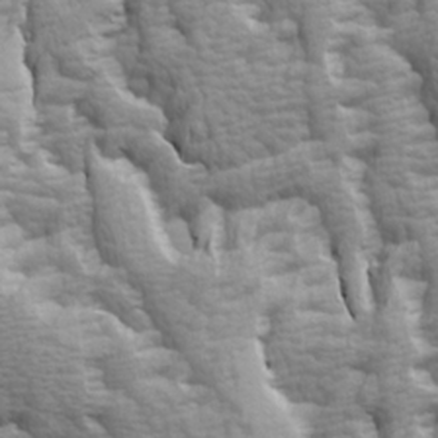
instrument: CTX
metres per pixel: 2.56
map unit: Ave
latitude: 14.7813
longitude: -131.4049
